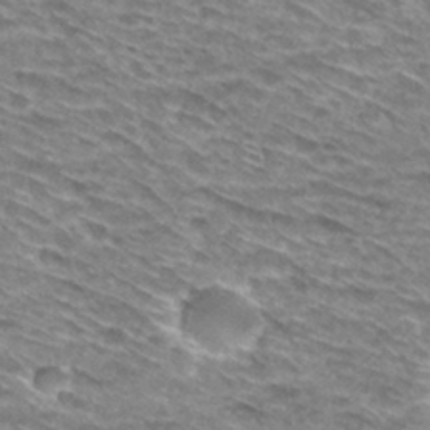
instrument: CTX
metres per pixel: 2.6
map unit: Hto
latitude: 30.0255
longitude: -46.1011
